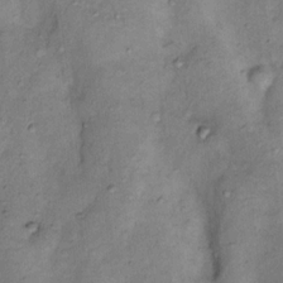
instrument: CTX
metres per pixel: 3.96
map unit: Nhu
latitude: 11.4616
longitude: -28.7435
